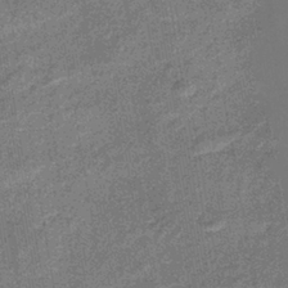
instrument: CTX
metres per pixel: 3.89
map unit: lHb
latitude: -38.9731
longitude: 74.5007
